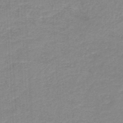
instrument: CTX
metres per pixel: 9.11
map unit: lHb
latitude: -46.5573
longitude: 64.2362
